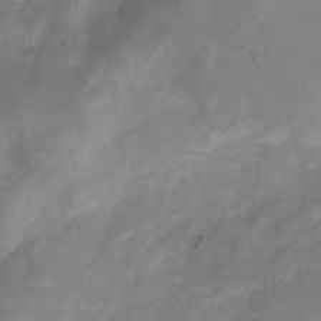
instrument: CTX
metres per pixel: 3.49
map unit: Nhu
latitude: 7.3482
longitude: -22.1389
